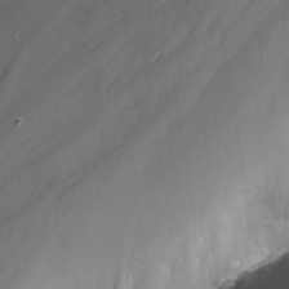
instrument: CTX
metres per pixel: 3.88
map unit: Nhu
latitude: -9.7289
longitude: -77.3670
